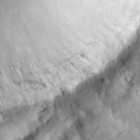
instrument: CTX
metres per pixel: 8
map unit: eHh
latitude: 31.1970
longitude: -69.7639
